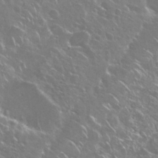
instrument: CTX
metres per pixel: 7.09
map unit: Nhu
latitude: 29.0458
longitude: -60.4223
